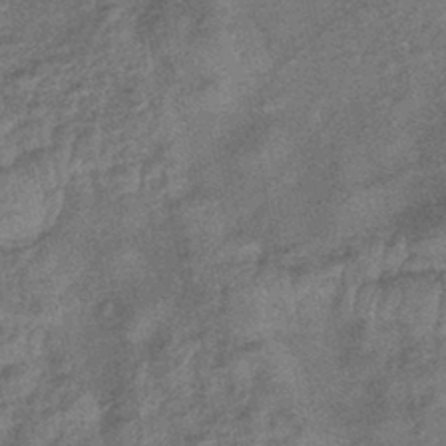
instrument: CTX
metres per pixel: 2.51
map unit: eHb
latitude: -43.2375
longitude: 82.7463
